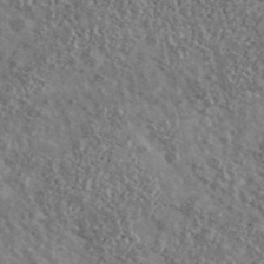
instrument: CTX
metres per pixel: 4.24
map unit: Ave
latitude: 39.6505
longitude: -107.9528
